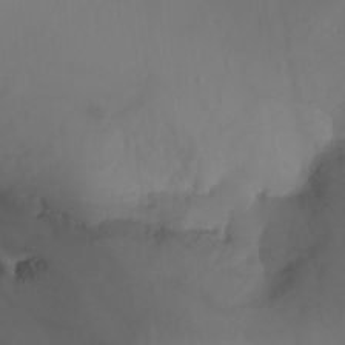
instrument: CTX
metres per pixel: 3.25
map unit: Aa
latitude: -13.0675
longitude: -68.3845
